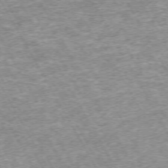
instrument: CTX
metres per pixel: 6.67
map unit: Hpe
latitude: -71.7478
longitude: 13.4455
